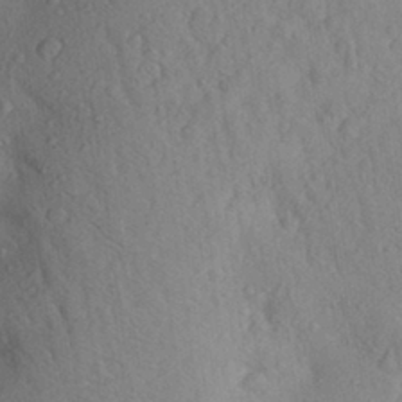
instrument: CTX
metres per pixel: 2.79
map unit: Aa
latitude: 28.8947
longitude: -148.1389
